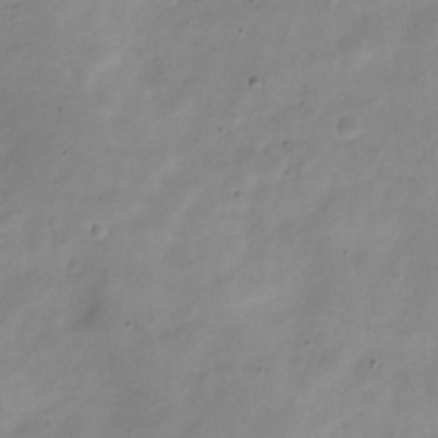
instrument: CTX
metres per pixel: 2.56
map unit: Nve
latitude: -22.3495
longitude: 105.4076
